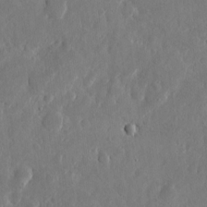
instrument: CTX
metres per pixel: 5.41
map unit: eHh
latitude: 7.1781
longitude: -72.6869
